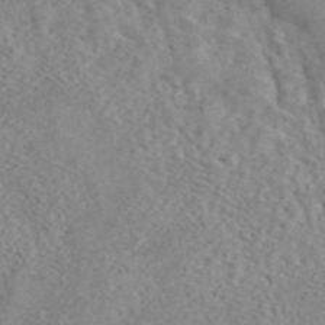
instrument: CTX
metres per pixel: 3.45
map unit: ANa
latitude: 44.3089
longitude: 21.0297
